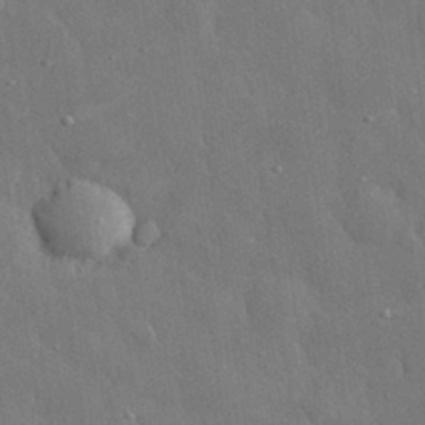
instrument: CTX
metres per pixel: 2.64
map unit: eHh
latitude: 30.5168
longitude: -79.0459
